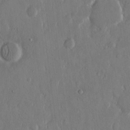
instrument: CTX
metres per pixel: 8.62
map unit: eHh
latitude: 13.8395
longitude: -70.3656
